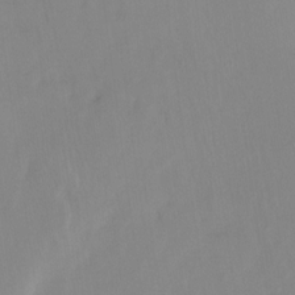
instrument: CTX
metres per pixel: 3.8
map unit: Ht
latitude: -12.3495
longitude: -46.0822
